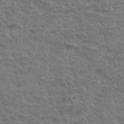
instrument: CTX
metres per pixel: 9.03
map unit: Hto
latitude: 35.1592
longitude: -45.6127
